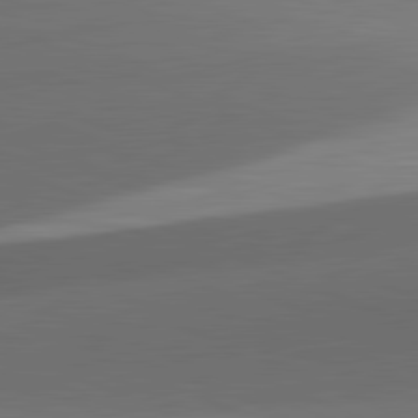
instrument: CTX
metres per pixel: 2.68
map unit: lApd
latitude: 81.9339
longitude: 132.4818
